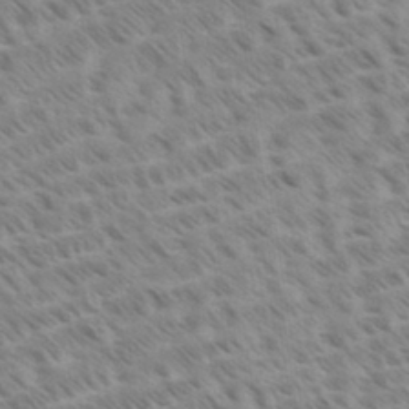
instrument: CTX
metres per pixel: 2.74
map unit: Aa
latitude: 33.2915
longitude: -140.6112
